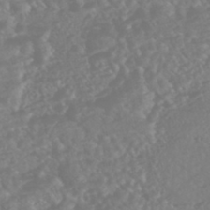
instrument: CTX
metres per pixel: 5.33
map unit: HNhu
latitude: -45.9745
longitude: 97.1809
